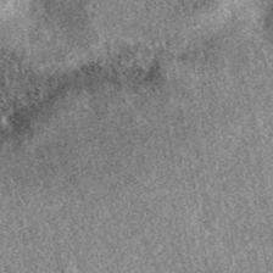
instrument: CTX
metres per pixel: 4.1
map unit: eAb
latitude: 38.1767
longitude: 108.4440
